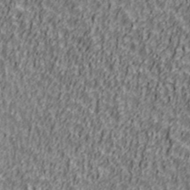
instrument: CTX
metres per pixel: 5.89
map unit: Ave
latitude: 41.2536
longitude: -112.7057
